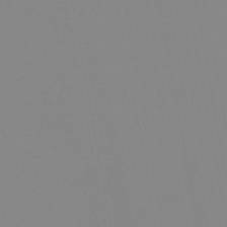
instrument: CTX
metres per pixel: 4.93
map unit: HNhu
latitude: -44.1228
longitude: 90.4062
